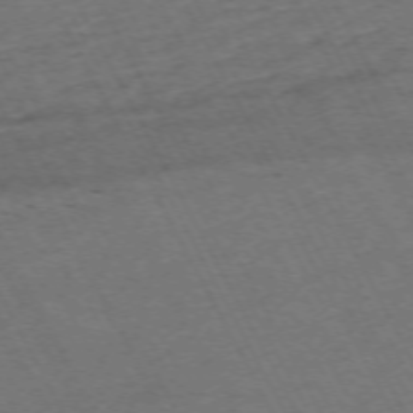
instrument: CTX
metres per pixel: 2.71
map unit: Hpe
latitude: -71.7289
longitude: 8.4062
